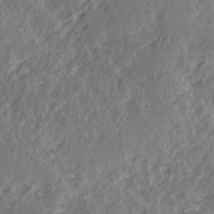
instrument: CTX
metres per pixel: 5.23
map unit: Ave
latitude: 15.3671
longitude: -104.1956
